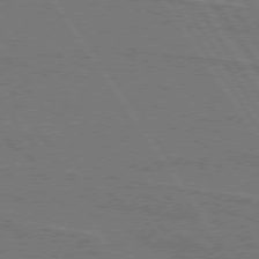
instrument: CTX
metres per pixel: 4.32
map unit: lApd
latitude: 74.7057
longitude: -56.2522
